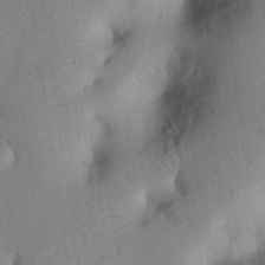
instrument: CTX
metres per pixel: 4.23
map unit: eHh
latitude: 25.8016
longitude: -76.3467
